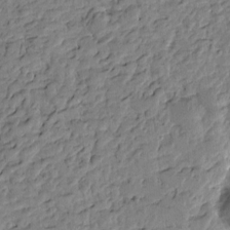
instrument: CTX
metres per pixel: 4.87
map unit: Htu
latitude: -1.2754
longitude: -179.0648
